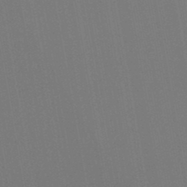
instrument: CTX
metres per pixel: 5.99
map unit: lHb
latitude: -46.9164
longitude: 73.2376
